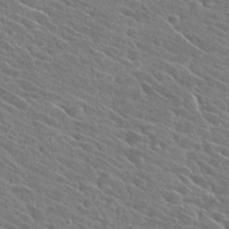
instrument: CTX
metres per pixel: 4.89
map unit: Hto
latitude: 26.9703
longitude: -42.7246
